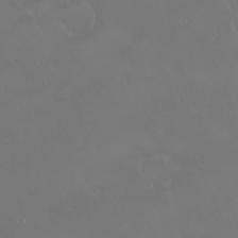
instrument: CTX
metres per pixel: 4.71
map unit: eHh
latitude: -2.2928
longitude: 19.7856
